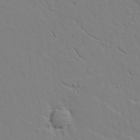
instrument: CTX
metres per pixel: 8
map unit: lAvf
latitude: 16.0444
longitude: -125.6693
